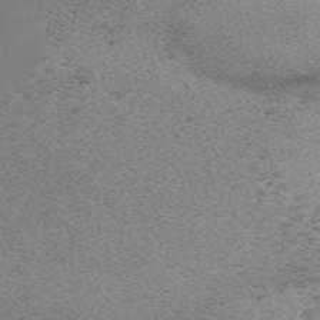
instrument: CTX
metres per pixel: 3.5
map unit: Nve
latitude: -58.6707
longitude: 66.2361
